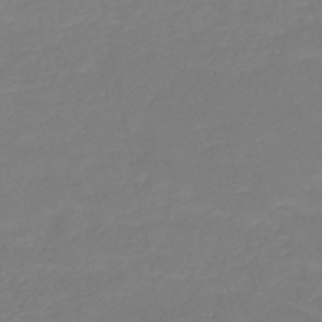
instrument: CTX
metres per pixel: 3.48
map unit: HNb
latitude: -49.7478
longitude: -44.2522
